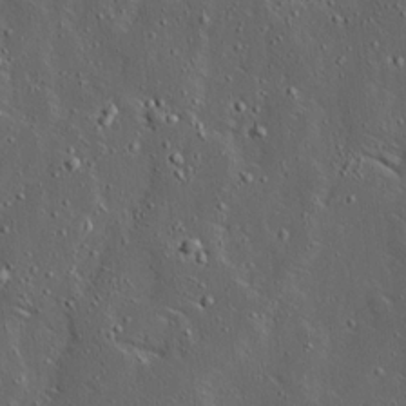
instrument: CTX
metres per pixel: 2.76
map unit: Ave
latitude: 14.3468
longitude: -138.3845
